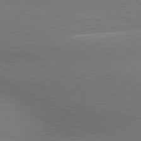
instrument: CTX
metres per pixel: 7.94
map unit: lApd
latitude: 80.8758
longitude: 139.9178
